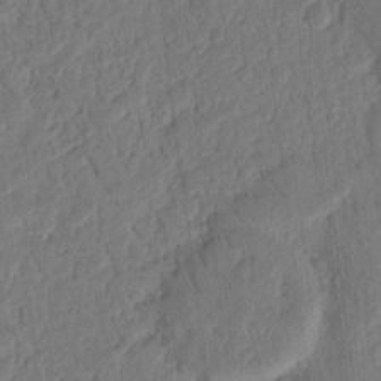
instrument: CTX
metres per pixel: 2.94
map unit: Nhu
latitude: 15.7828
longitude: -75.5749
